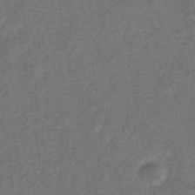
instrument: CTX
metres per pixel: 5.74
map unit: eHb
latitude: -33.6533
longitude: 74.2551
